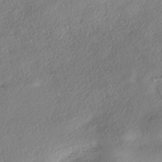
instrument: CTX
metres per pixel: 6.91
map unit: eHh
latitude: -41.8422
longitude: 121.7855
